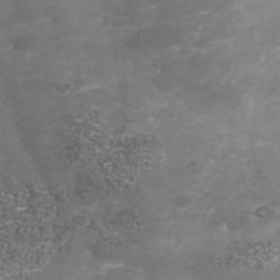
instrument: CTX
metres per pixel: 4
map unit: Nhu
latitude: -41.3887
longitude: -85.0081
